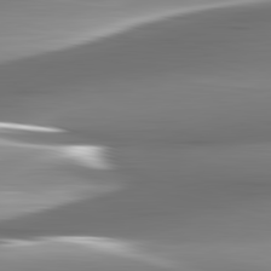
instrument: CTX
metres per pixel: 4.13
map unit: lApd
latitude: 82.7057
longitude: -141.4804
